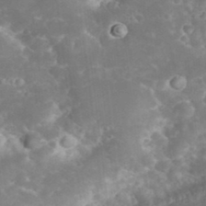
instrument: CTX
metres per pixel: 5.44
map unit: eHh
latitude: 32.5735
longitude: -62.3468
